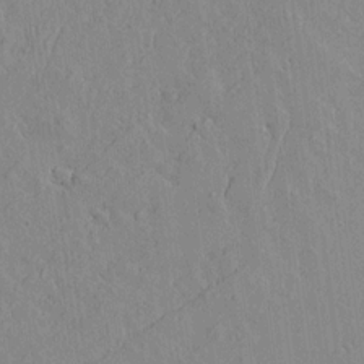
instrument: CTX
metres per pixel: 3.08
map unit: lAvf
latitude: 14.6491
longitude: -125.4048
